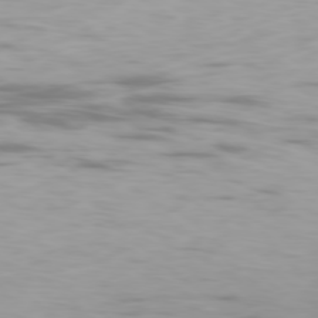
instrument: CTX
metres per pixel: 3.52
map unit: Ap
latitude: -78.8975
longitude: -61.2537
